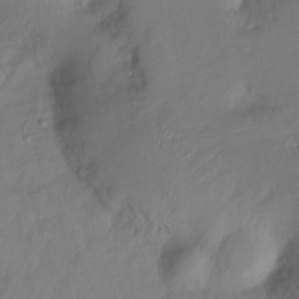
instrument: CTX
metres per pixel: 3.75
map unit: Ht
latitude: -14.4251
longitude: -52.9325
